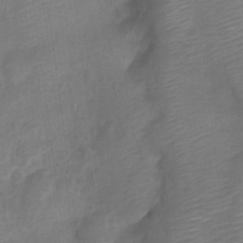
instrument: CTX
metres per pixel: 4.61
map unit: Nve
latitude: -21.4265
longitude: 106.7652
